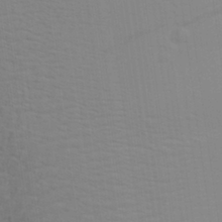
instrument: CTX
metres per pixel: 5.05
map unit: Aa
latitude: 28.4412
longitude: -139.5938
